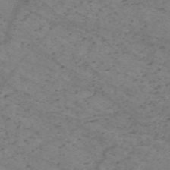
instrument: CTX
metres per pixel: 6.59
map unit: HNb
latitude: -55.6155
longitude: -45.3292
